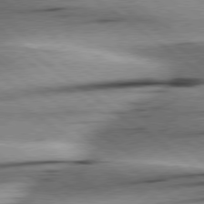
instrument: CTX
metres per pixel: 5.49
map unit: Hpe
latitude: 78.8758
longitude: -154.8380
